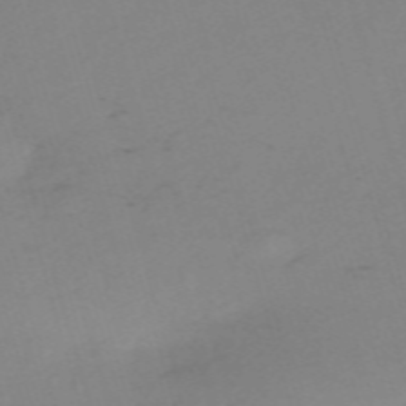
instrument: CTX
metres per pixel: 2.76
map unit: eHh
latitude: -61.4077
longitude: 52.4251
